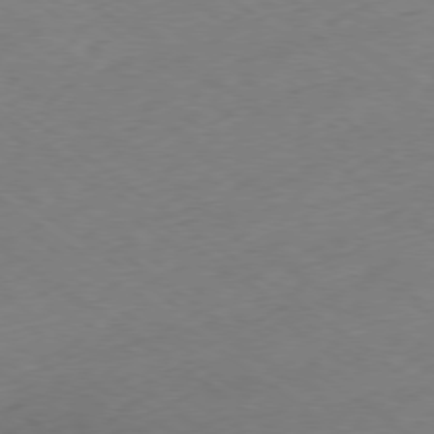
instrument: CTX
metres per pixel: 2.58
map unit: Ap
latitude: -79.0675
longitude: -57.1970
